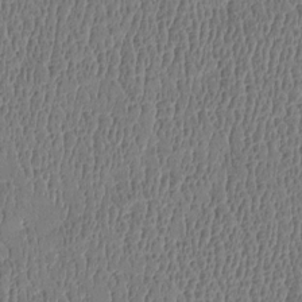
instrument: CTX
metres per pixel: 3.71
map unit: Htu
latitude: -4.7463
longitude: 176.2739
